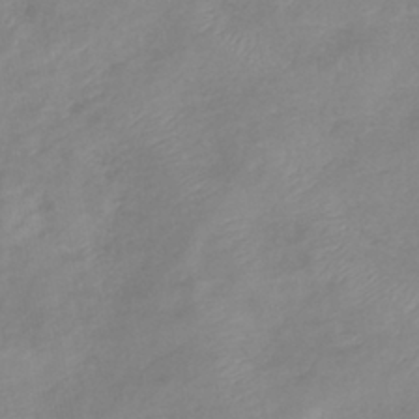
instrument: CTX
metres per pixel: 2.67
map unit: eHb
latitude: -40.2550
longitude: 80.8030
